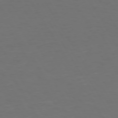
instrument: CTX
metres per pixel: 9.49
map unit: Hpe
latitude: 72.1767
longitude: -126.6302
